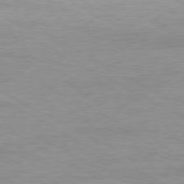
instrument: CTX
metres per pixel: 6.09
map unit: Ap
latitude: -80.7086
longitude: -86.5357
